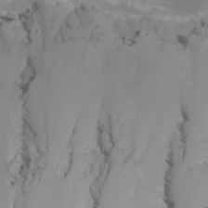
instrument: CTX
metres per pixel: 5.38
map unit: Nhu
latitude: -6.8408
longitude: -79.4994
